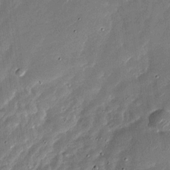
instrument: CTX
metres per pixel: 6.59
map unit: Nhu
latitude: -28.7841
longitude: -75.2348
